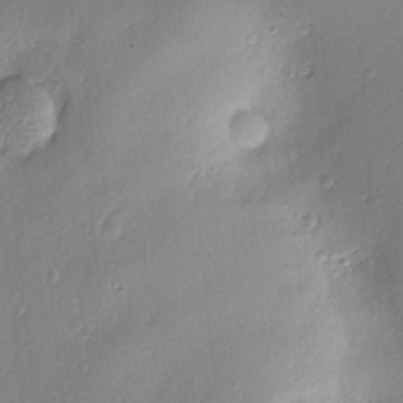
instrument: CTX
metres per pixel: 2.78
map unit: Nve
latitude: -7.3509
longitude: 174.4440
